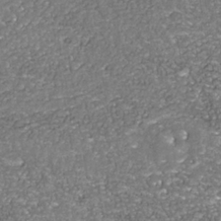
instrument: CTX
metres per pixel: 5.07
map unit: Nhu
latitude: -38.4440
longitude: -82.5167
